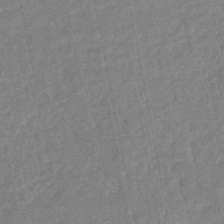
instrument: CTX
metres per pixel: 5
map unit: HNhu
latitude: -46.8597
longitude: 99.2376
